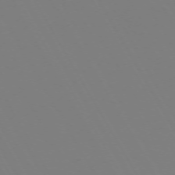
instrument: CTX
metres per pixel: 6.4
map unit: Hpe
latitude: -72.5574
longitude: 10.4440
